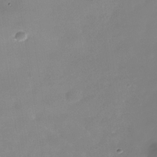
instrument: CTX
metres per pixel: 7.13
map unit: Nhe
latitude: -36.5951
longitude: -90.2523
